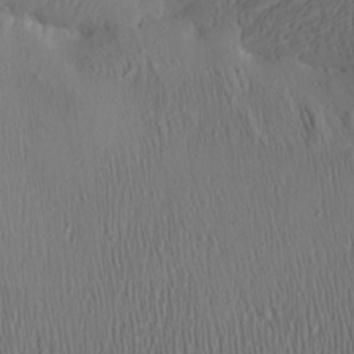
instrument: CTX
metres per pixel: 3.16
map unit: Aa
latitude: 27.0836
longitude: -137.0837
